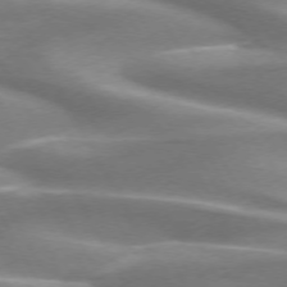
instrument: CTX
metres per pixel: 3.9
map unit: lApd
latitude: 72.1767
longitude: -50.2333
